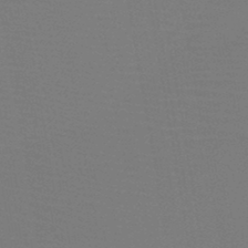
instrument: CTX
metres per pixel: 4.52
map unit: HNb
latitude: -47.0675
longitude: -43.2726
